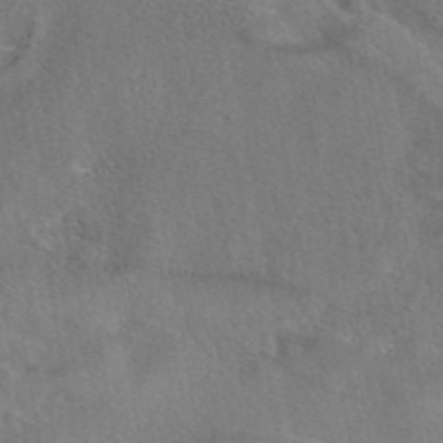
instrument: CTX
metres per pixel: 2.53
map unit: eAb
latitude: 43.0081
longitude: 104.2550
